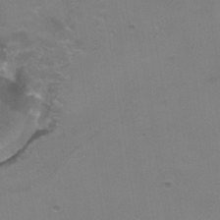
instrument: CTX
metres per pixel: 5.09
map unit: Hto
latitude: 21.6127
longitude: -32.1200
